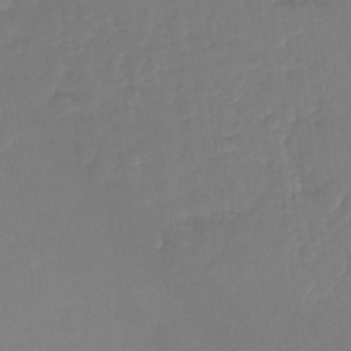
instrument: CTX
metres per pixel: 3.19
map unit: Ht
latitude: -14.9731
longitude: -56.1388
